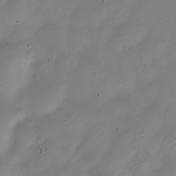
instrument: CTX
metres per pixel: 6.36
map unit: Nve
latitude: -22.9542
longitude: 106.0850
